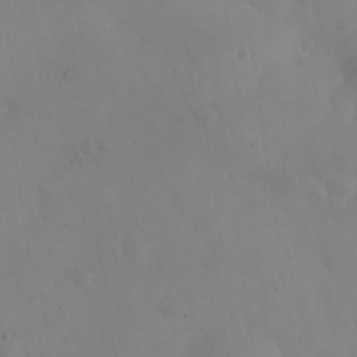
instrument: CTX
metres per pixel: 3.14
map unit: eHh
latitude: 24.5356
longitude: -64.5735
